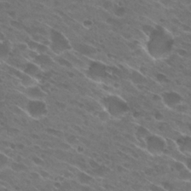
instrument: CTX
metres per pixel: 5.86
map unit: Hto
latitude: 27.1025
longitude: -42.3278
